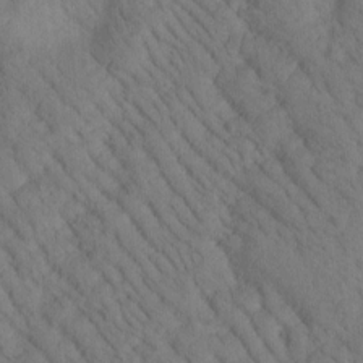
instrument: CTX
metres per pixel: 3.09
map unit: Htu
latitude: -0.3118
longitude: 173.8611
